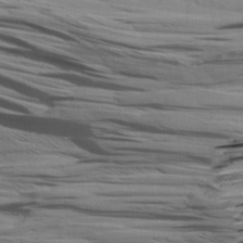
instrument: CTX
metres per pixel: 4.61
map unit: Aa
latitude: 8.8569
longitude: -140.8002
